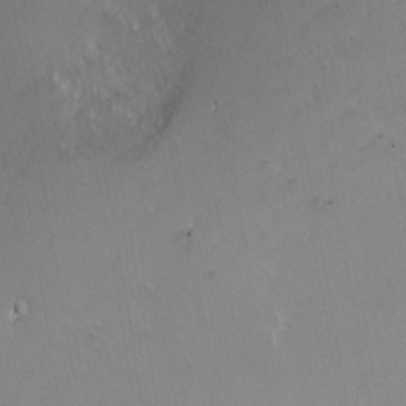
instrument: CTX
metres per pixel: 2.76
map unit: Nhu
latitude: -4.9163
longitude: -79.1026
